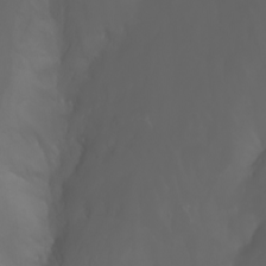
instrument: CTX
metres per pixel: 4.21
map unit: Nhu
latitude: -7.7477
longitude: -84.1578
